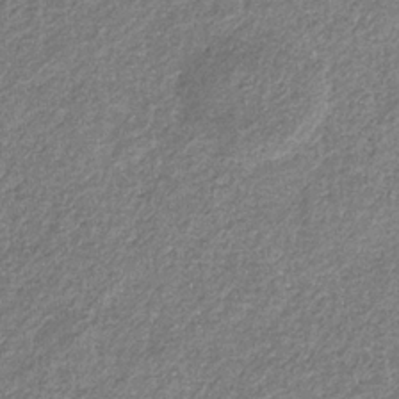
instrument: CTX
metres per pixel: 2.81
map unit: eHb
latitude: -31.5210
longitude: 69.8989
